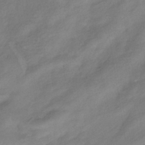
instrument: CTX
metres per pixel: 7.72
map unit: HNhu
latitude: -40.7085
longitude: 95.5210
